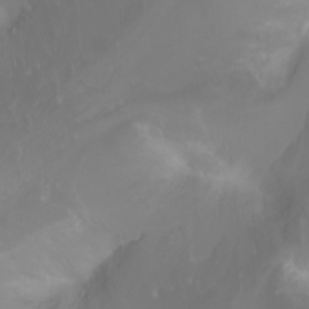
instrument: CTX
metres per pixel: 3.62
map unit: Ht
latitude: -1.3321
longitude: -61.2915
